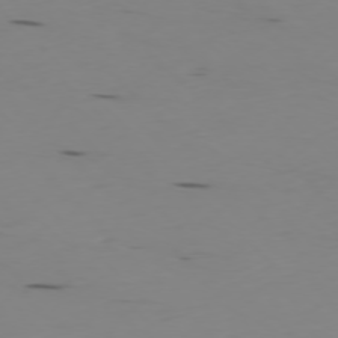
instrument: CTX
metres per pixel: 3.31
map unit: Ap
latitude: -77.1620
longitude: -82.4034
